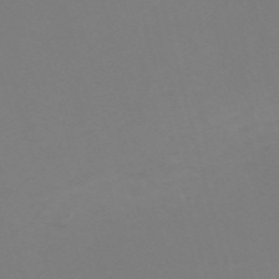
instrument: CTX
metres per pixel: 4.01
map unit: Nve
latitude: -58.3117
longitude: 60.1228
